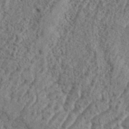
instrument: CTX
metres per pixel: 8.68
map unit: eHh
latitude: 37.6505
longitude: -137.3482
